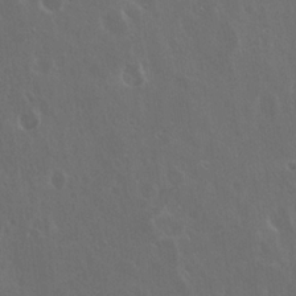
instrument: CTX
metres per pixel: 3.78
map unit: Hto
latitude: 19.7071
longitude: -57.1214
